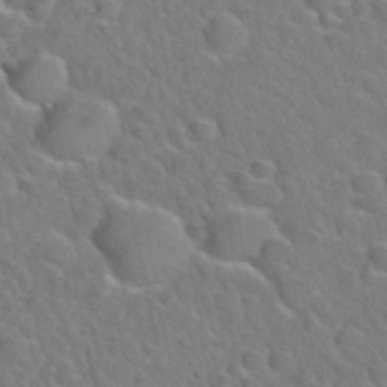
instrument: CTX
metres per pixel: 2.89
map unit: Hto
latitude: 35.3670
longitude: -49.2537
